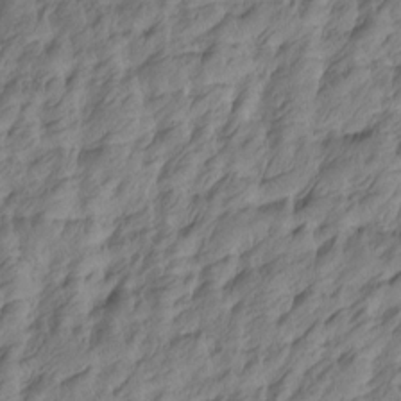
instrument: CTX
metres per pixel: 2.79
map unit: Htu
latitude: -5.1809
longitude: -178.1011
